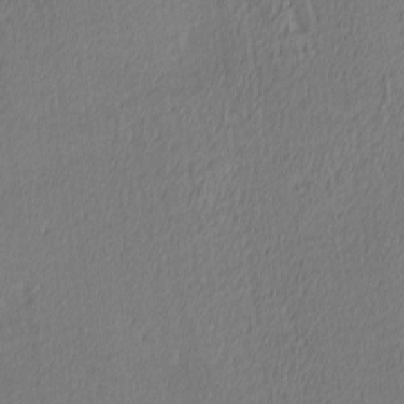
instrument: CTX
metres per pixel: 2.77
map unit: Ave
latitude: 3.7638
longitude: -113.9339
